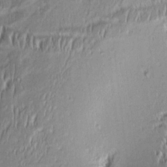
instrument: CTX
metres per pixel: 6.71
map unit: Aa
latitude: 8.7246
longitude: -132.6679
